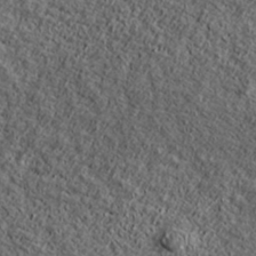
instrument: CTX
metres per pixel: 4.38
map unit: ANa
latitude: 38.7435
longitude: -91.6127
